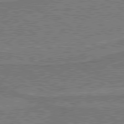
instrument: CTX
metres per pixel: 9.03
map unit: lApd
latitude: 79.9717
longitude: 169.5966
